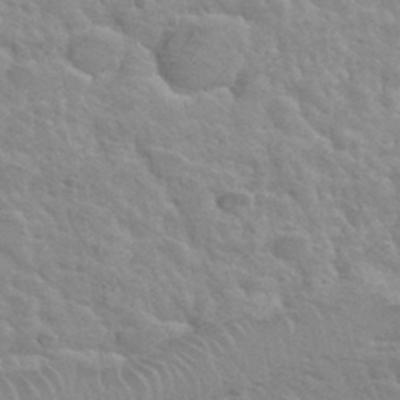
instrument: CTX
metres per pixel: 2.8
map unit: Hto
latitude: 35.9528
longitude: -50.1766
